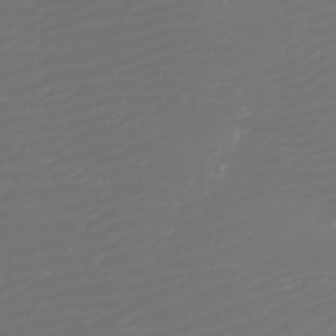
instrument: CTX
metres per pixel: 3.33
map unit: Htu
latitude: -5.8233
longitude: -74.4412
